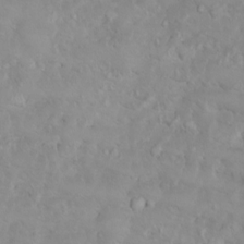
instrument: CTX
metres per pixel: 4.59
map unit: Ht
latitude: 3.5938
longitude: -27.4427
